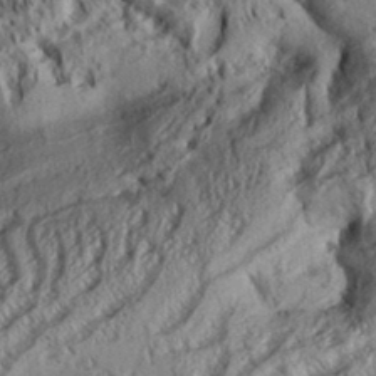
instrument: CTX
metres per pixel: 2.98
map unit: Aa
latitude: 33.8016
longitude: -137.1215
